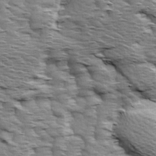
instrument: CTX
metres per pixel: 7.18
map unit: Ave
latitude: 14.3279
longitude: -104.3845
